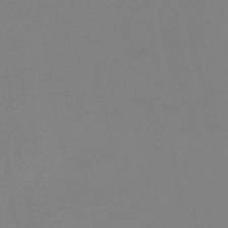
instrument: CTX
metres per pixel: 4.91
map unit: lHb
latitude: -45.5966
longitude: 74.6708
